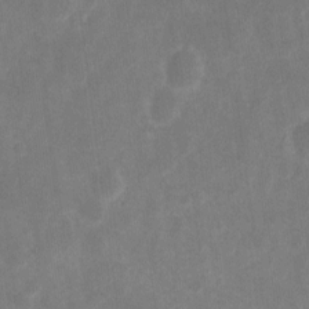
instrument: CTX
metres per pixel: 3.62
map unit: eHh
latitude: 8.3278
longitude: -71.3104
